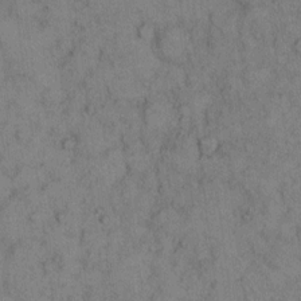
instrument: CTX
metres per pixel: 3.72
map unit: Hto
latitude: 11.3671
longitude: -59.6316
